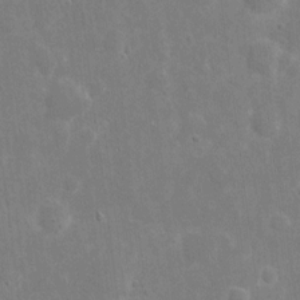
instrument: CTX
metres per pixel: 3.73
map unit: eHh
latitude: 8.3278
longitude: -71.3859
